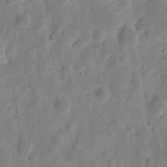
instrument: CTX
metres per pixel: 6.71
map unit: eHh
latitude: 9.0459
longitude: -74.0822
